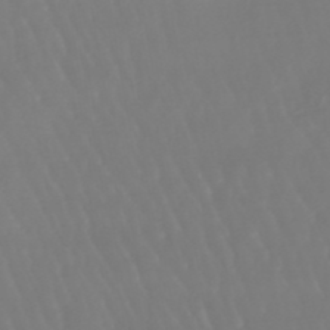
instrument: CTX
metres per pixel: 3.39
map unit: eHb
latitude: -46.6518
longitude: 79.4265
